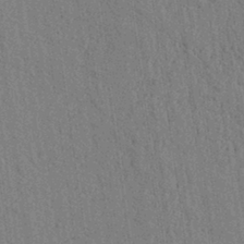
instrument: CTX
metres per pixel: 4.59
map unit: lAvf
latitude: 6.7435
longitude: 164.5763
